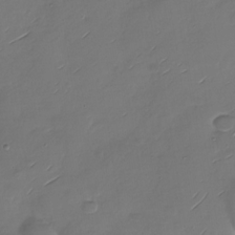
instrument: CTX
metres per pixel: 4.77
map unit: Nhu
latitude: -28.8786
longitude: -60.3278
